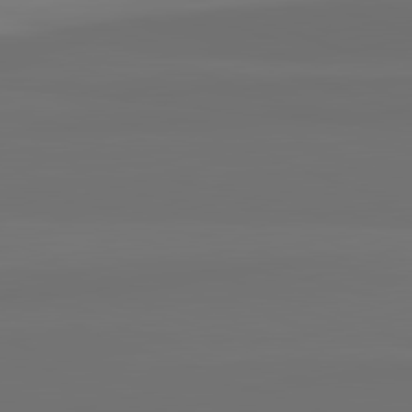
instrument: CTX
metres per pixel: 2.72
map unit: lApd
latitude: 82.4223
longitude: 159.7099
